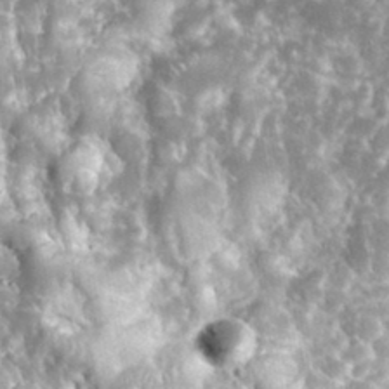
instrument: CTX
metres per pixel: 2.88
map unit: eHh
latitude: 34.4979
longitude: -62.7436
